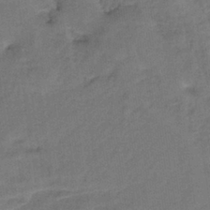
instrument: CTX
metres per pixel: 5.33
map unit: HNb
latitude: -35.8233
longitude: 57.3698
